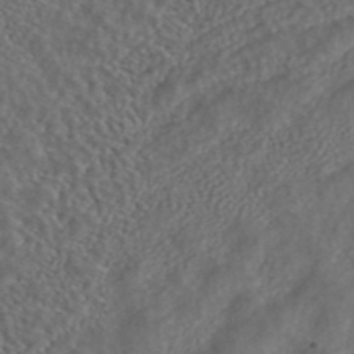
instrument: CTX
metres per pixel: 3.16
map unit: ANa
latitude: 43.1403
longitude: 23.7478
